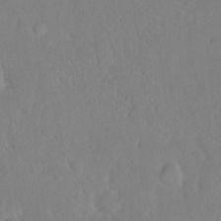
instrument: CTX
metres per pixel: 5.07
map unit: eHh
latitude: 18.1389
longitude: -65.1403
